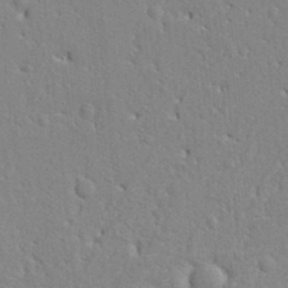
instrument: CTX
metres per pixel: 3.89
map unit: Ht
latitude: 8.2334
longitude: -76.6868
